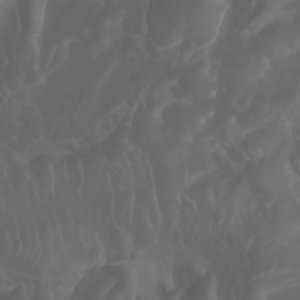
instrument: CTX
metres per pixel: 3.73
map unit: Nhu
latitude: -7.8989
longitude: -94.1011
